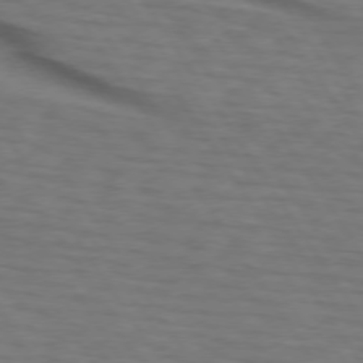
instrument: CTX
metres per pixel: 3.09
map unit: lApd
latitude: 74.0822
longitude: -77.6316
